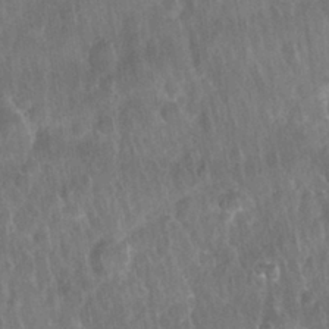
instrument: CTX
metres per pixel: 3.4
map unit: Nhu
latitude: 27.8395
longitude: -64.0444
